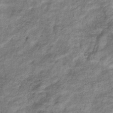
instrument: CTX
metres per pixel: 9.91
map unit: eHb
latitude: -37.5399
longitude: 77.5966
